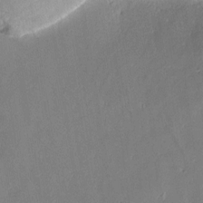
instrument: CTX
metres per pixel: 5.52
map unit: Aa
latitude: 8.8002
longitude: -133.6505
